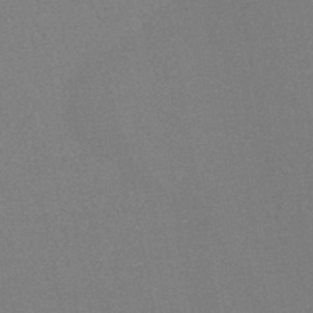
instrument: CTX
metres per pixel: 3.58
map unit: HNb
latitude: -44.3873
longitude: -40.3467
